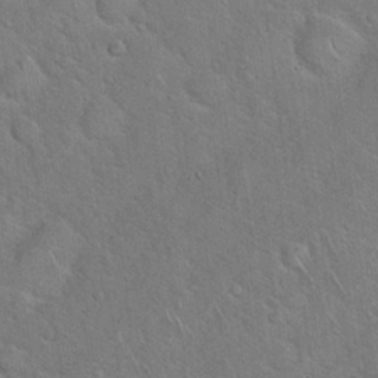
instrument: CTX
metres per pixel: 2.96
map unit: Hto
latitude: 19.0458
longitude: -51.0836
